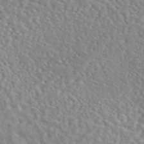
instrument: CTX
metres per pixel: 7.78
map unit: eAb
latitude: 44.8758
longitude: 113.6722
